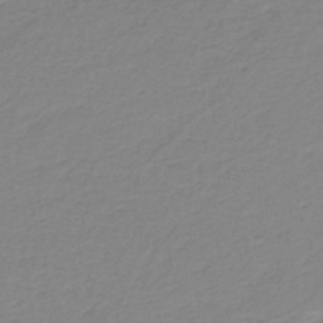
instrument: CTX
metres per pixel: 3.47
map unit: eHh
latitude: -44.3117
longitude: -29.6883
